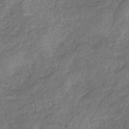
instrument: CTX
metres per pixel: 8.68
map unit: eHb
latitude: -39.8611
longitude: 79.0675
